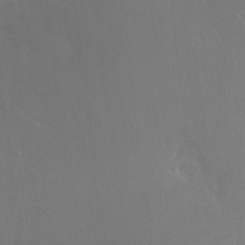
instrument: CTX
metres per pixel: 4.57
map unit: Nhu
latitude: -7.8800
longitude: -46.1200
